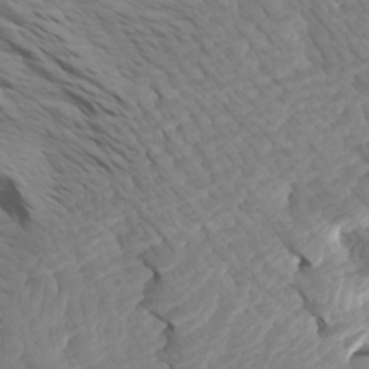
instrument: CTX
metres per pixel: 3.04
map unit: Htu
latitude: -6.6329
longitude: -70.0444
